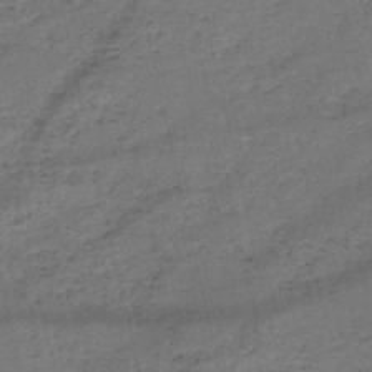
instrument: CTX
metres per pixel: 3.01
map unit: HNb
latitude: -51.0486
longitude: -40.7435
